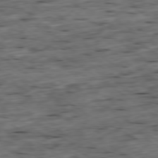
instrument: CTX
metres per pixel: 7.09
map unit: Ap
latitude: -79.3509
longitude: -90.0822
